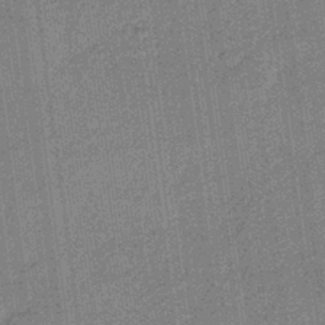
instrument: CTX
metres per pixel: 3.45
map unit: lHb
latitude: -40.6896
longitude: 69.8233
